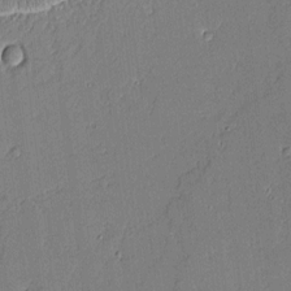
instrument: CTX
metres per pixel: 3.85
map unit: Aa
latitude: 10.6491
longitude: -128.9136
